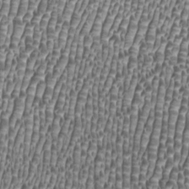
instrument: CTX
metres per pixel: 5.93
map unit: HNhu
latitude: -0.3307
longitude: 0.9353
